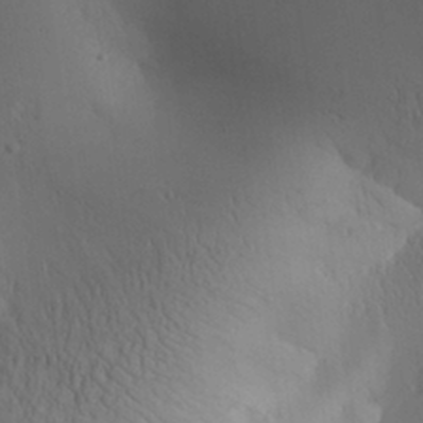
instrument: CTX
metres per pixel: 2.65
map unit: Aa
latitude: 30.0444
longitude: -143.7639
